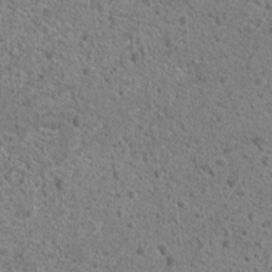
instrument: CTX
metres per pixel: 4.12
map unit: Hto
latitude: 19.3481
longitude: -42.6680
